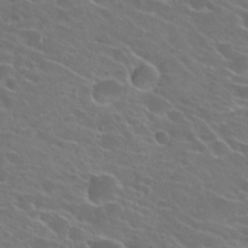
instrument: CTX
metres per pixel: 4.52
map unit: Hto
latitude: 23.3293
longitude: -39.3859
